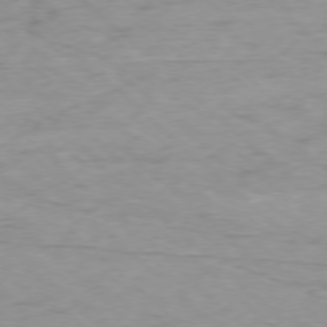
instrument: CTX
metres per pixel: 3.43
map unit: Ap
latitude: -77.6155
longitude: -79.2159
